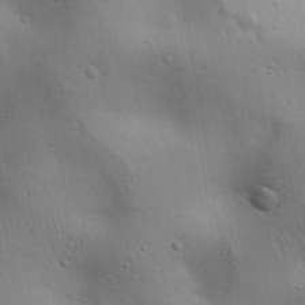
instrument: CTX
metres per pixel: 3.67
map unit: lAa
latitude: 18.3278
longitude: -138.6679
